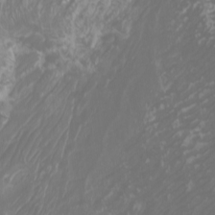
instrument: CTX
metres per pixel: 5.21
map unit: Htu
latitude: -5.6533
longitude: -74.5924
